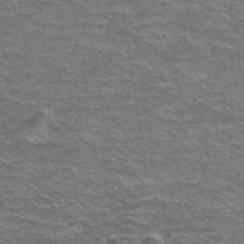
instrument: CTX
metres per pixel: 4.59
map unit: Hto
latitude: 38.5357
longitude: -41.8016
